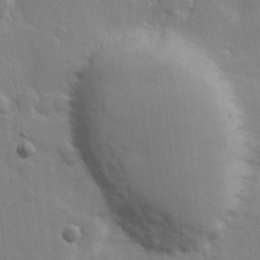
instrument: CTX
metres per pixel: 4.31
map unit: Hve
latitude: 23.2726
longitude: 148.4629
